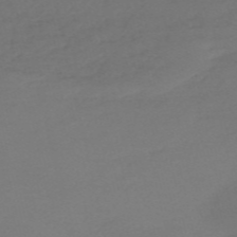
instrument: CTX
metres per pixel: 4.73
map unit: HNb
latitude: -55.8989
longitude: -42.8002
